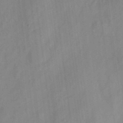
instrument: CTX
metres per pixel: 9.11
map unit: eHh
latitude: 4.5924
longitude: -73.8206
